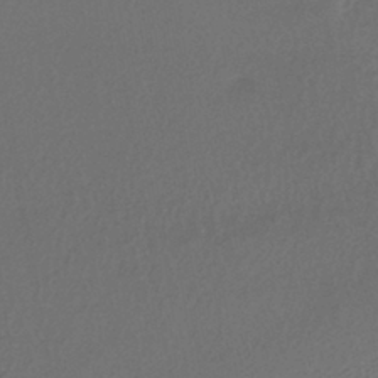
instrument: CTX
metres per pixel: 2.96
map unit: lHb
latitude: -38.8975
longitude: 71.0487
